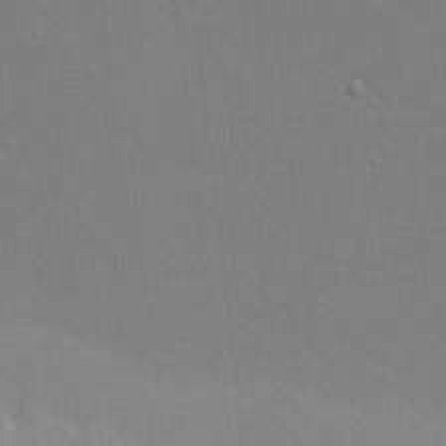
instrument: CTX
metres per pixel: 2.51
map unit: Nhu
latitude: -6.5951
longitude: -83.5371
